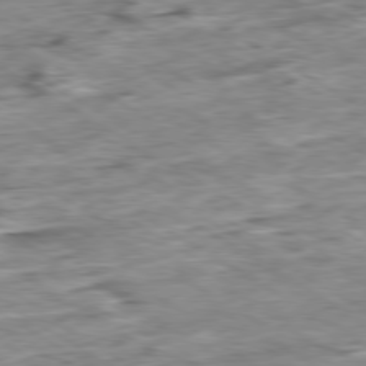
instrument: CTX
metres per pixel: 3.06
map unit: Ap
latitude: -80.0094
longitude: -84.3467
